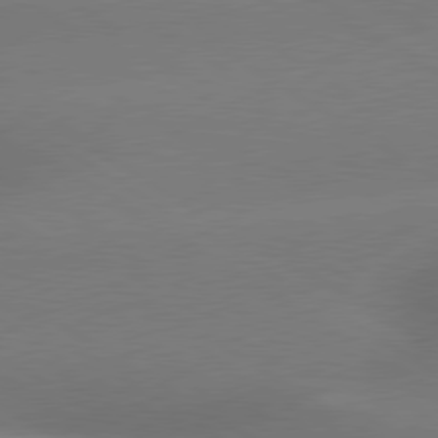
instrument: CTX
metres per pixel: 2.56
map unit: lApd
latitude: 79.4616
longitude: -144.1011
